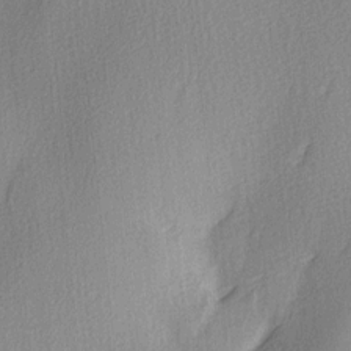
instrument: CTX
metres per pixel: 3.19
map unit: Ave
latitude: 3.0458
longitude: -111.5560
